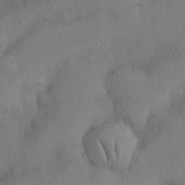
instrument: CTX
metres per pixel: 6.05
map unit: Nhu
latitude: 27.3293
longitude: -70.2711
